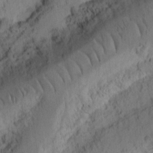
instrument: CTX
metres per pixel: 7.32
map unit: Ht
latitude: 10.1767
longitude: -74.7813
